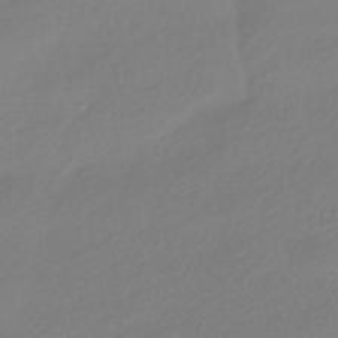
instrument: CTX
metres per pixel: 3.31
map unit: HNhu
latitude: -41.3887
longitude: 96.5385
